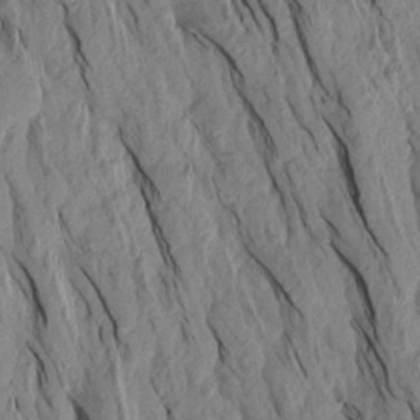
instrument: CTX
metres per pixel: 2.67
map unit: Aa
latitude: 18.9513
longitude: -146.7247
